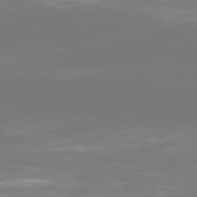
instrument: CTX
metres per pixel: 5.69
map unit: Ap
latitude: -79.6533
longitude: -60.7057
